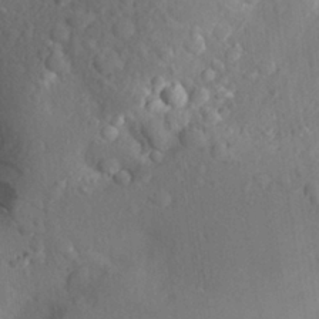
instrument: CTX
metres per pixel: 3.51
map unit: Aa
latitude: 23.7072
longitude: -147.2348
